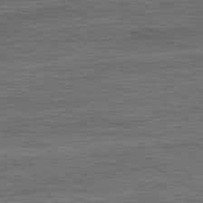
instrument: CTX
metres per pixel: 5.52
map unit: Ap
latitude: -81.1620
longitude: -79.9717
